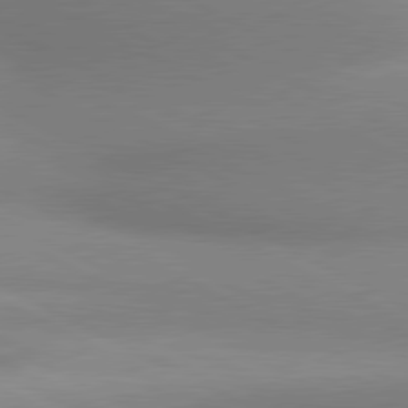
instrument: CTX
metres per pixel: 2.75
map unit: lApd
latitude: 80.6868
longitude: 134.4062
